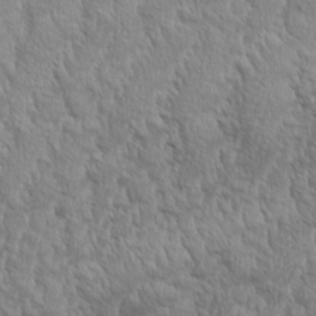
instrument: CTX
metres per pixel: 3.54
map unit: Aa
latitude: 8.8002
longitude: -130.2901
